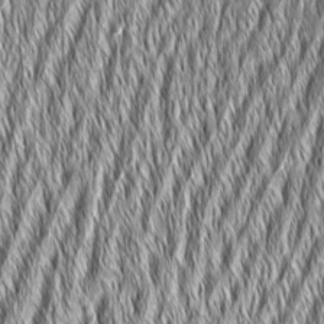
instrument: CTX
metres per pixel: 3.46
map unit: Aa
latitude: 7.8016
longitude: -131.2537
